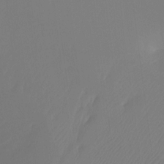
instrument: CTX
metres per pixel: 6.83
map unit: Ht
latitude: -12.1039
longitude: -46.5168
